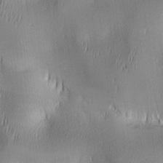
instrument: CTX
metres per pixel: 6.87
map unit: lAa
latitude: 2.0255
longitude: -117.2537
